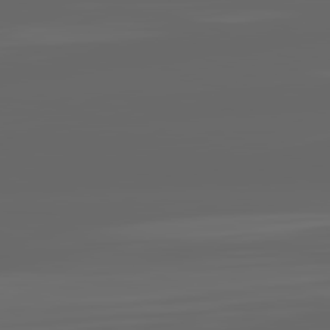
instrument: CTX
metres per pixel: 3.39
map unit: lApd
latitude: 82.1766
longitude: -168.2712
